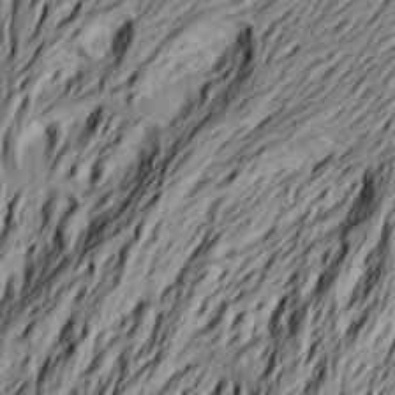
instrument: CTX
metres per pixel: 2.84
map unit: Aa
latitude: 19.6316
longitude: -145.8394
